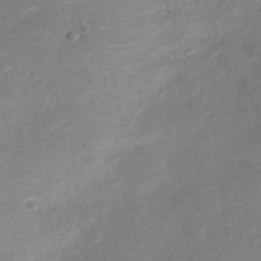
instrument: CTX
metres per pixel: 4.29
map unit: Nve
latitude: -21.9178
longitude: 104.9352
